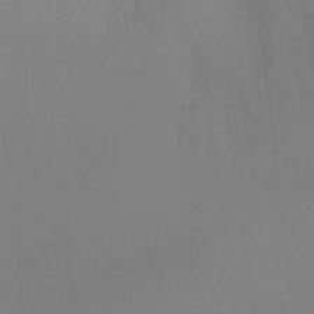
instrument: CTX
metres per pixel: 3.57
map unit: Ht
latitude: -16.0094
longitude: -42.9514
